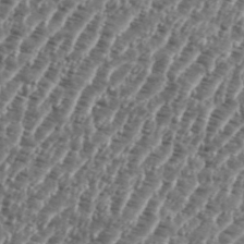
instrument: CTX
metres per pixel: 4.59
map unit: eHh
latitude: 35.5371
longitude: -135.6694
